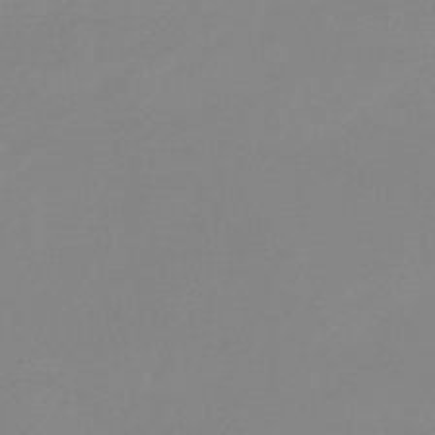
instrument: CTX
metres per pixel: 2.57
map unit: eHb
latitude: -45.1620
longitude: 85.5966
